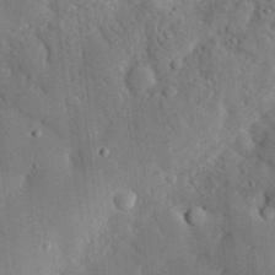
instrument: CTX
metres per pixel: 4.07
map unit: eHh
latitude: 29.1403
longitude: -80.7057
